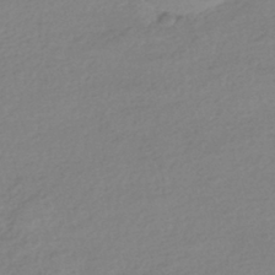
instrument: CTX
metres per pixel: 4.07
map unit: HNhu
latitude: -40.8597
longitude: 94.2361
